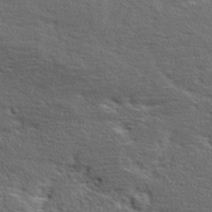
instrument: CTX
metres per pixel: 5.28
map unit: Ave
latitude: 17.0836
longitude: -138.0633
